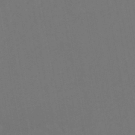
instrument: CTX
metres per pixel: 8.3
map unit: HNhu
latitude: -45.8989
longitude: 93.3888
